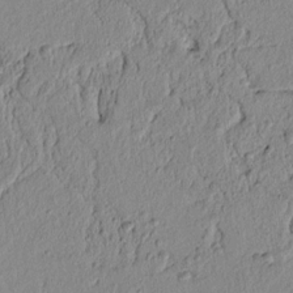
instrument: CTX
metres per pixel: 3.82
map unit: lAvf
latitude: 6.9325
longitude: 165.5399
